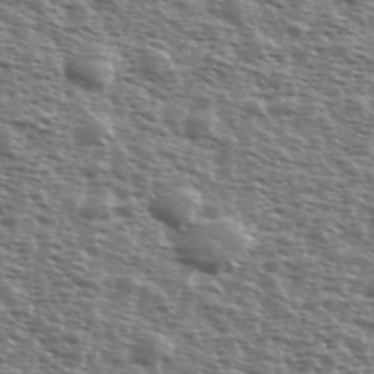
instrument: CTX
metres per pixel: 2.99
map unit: Ave
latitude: 39.4237
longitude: -111.9528
